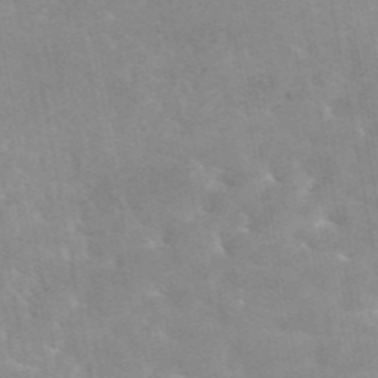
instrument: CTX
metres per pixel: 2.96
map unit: eAb
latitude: 45.4426
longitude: 124.6140
